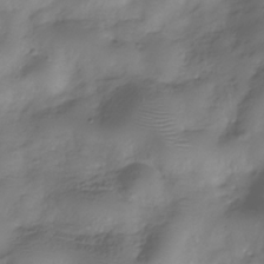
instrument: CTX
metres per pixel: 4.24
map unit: Hve
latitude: -31.7666
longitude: 91.1809
